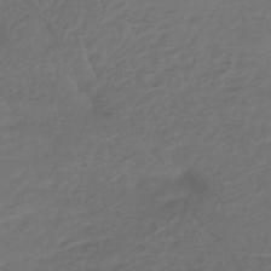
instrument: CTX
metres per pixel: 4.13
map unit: lHb
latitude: -38.9920
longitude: 69.8044
